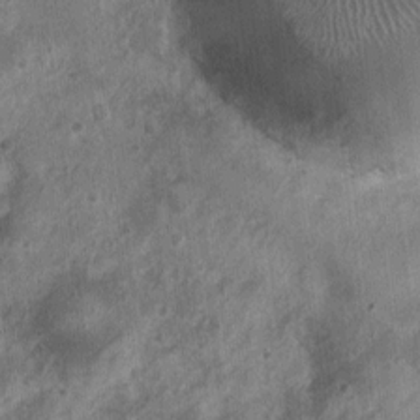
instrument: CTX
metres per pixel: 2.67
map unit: Nhu
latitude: 6.4790
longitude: -20.1389
